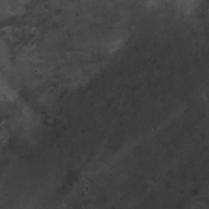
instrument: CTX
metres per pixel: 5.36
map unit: eHh
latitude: 10.2901
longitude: -62.9136
